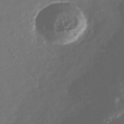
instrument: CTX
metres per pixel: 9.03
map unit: Nhu
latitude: -38.9731
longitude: -80.7057
